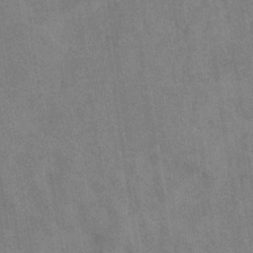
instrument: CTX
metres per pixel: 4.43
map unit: eHb
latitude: -37.1809
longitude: 76.5007
